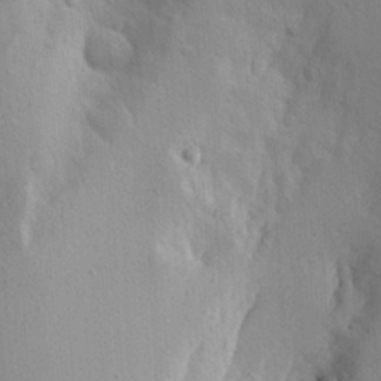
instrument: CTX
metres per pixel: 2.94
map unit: Aa
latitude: 17.9717
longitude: -142.2523
